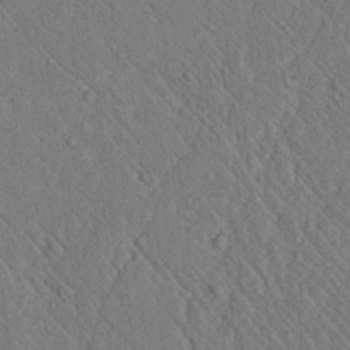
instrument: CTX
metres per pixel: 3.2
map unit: lAvf
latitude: 7.2726
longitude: 160.1606
